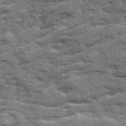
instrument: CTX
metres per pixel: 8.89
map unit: Ave
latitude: 20.2334
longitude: -129.9717
